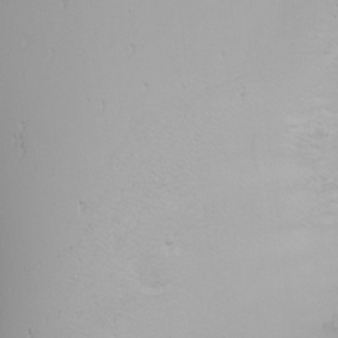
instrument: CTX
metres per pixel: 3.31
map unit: Nhu
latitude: -4.1416
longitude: -89.1026
